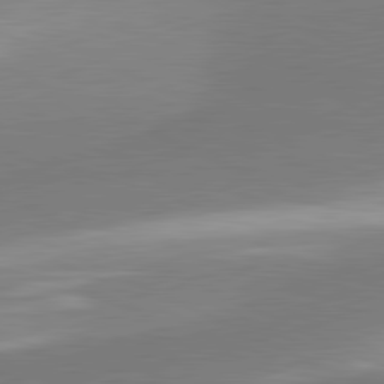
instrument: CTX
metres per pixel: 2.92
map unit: lApd
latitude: 81.2537
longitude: 166.5196
